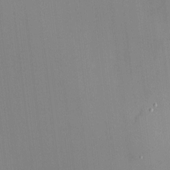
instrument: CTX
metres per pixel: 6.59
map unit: Htu
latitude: -6.9163
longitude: 175.5021
